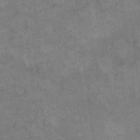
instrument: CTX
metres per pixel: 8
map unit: eHh
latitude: 14.6113
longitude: -65.9906
